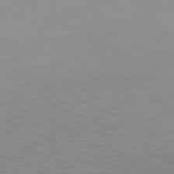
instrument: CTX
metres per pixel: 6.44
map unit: Hpe
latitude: -81.3321
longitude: 16.1417
